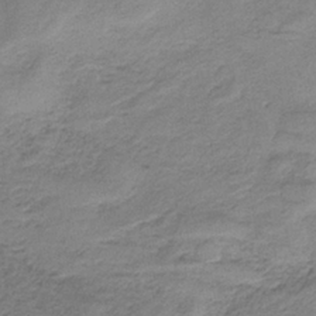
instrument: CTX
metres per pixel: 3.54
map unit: HNb
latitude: -34.2362
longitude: 58.5006
